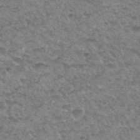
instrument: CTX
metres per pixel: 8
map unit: Hto
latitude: 34.2144
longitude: -49.1970
